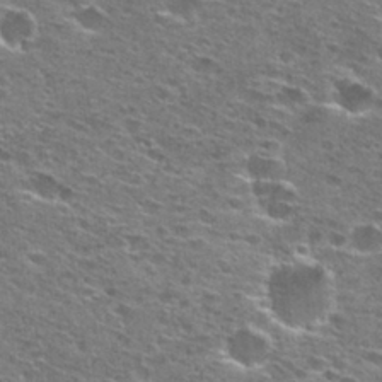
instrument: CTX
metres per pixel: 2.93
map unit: Hto
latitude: 27.4049
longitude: -47.6127
